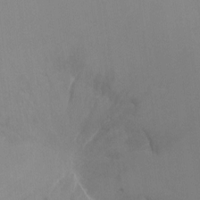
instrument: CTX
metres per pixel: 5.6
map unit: Hto
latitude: -8.1417
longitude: -47.3293
